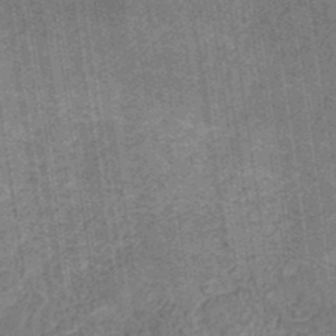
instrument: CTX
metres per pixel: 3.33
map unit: eHb
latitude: -30.8219
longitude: 70.4062
